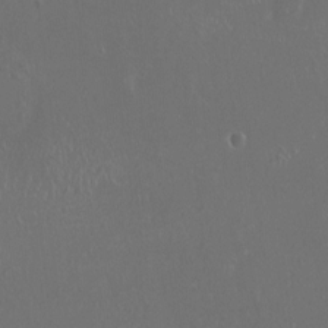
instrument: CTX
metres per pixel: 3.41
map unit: HNhu
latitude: -0.5196
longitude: 1.7856
